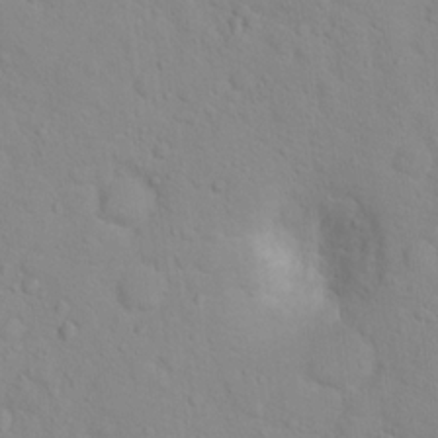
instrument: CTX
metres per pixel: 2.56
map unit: Hto
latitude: 17.3293
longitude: -36.1767
